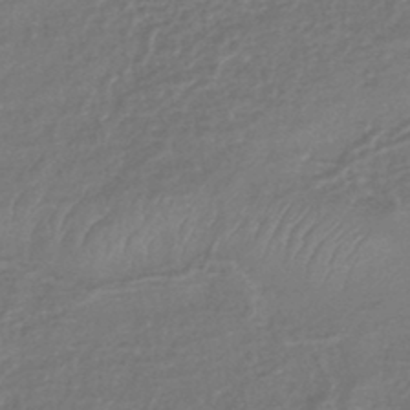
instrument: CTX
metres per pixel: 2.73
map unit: eHb
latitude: -43.3320
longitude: 82.2550
